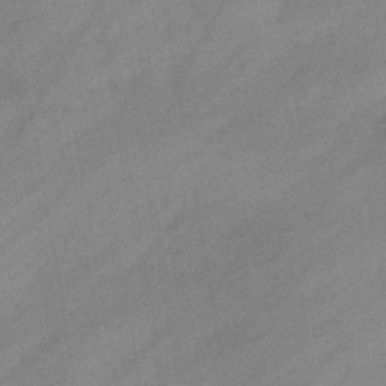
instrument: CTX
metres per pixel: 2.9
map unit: eHb
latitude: -41.1242
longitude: 84.0850
